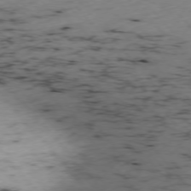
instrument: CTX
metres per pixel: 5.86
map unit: Ap
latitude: -76.2362
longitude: -61.0836
